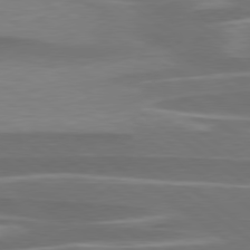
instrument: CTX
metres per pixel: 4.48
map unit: lApd
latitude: 79.2348
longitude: -94.7058
